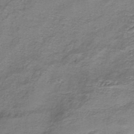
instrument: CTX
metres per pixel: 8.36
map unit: HNhu
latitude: -41.0864
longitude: 109.6155
